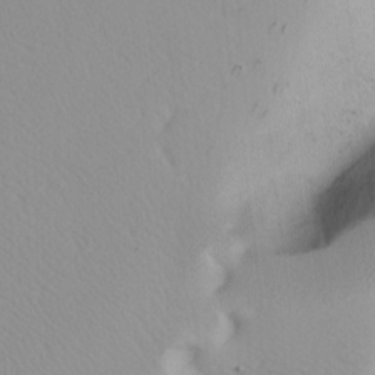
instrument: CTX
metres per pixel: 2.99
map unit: Ave
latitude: 8.6491
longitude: -105.3482
